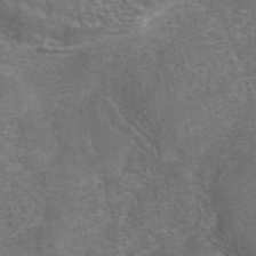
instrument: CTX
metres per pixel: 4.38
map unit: eAb
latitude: 42.4223
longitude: 104.2550
